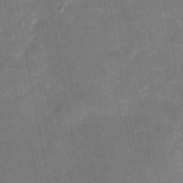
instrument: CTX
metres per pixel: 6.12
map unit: eHh
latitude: 5.2348
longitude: -69.9717
